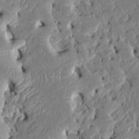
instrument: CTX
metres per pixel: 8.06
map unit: HNhu
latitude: 5.7072
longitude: -5.2348
